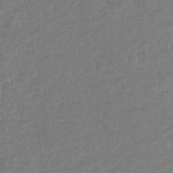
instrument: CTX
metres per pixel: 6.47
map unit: eHb
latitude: -34.9542
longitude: 76.9353
